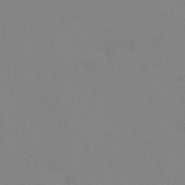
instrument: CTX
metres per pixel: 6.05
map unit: Ht
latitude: -9.7289
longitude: -34.8947
